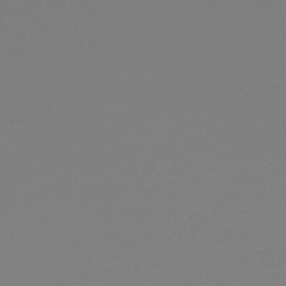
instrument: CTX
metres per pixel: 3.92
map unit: lHb
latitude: -45.7289
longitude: 59.4076
